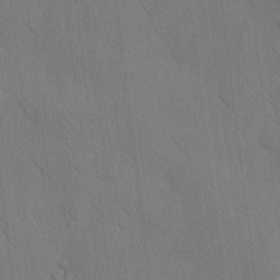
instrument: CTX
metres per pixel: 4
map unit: HNhu
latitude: 12.2712
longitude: 10.3873
